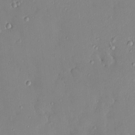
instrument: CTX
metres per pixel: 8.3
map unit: HNhu
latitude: 5.6694
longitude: 1.5022
